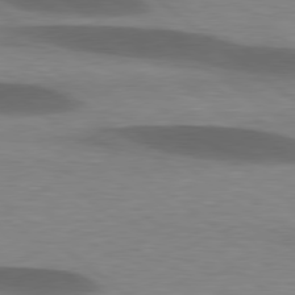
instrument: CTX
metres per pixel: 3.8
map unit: lApd
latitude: 79.0081
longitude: -48.2522
